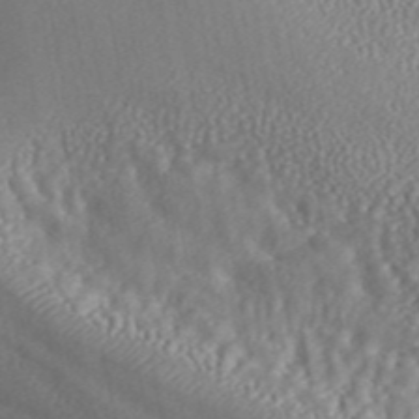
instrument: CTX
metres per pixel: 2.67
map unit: ANa
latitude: 45.1025
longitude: 27.1242
